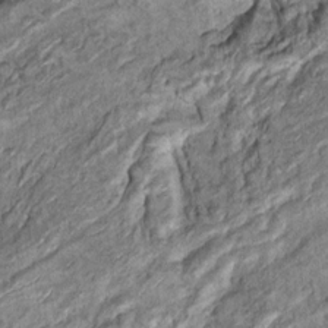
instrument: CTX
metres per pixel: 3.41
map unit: Hto
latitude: 10.9136
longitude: -36.5357
